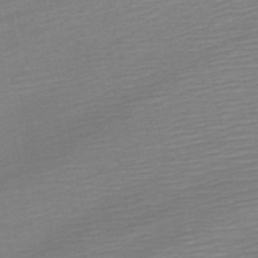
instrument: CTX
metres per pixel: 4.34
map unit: HNb
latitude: -54.1606
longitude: -44.4601
